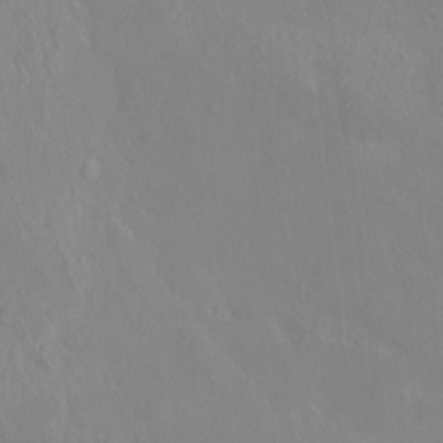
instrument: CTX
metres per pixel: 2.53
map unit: HNhu
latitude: 3.1025
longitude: 8.0094
